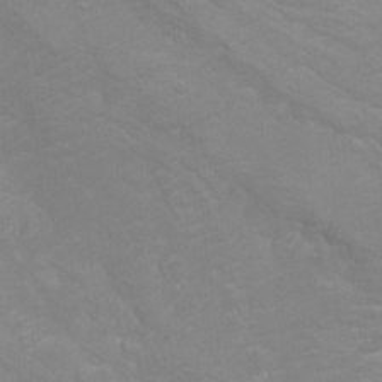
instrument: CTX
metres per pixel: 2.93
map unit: Ht
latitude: 6.5357
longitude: -35.8961
